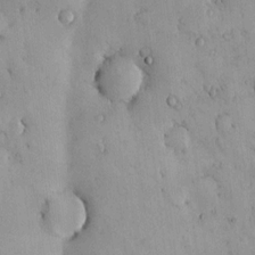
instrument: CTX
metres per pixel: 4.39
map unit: HNhu
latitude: 6.6679
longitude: 14.7086
